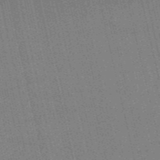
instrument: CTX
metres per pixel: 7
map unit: HNb
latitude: -47.5777
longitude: 59.1242
